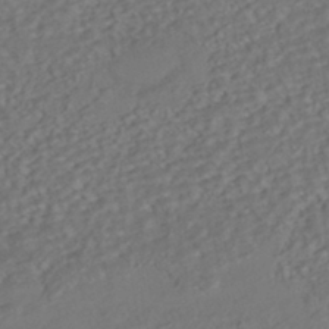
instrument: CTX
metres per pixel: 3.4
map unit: HNhu
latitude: -42.1794
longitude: 108.1795
